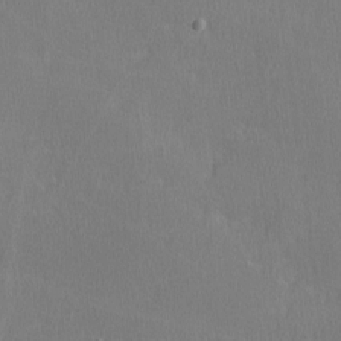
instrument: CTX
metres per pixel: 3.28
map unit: lHvf
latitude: -11.2943
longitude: -99.9150
